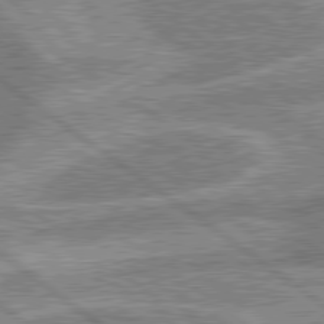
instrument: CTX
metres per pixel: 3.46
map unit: lApd
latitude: 79.6127
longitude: -168.5924
